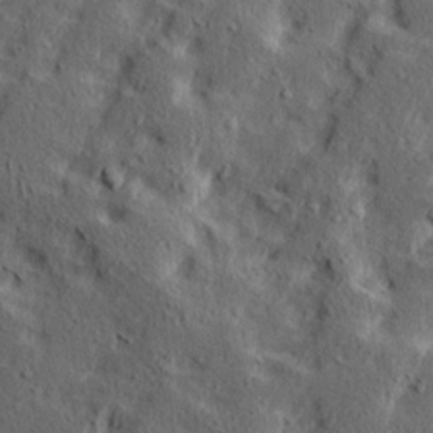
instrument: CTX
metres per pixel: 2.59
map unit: Ave
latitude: 15.5560
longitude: -138.1389
